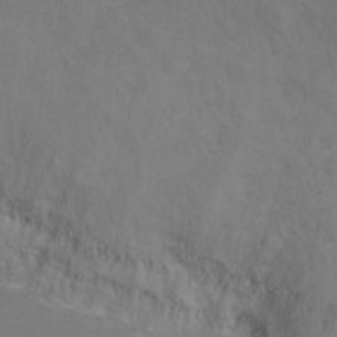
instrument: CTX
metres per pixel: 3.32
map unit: Ht
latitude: 1.2348
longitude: -35.0458
